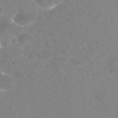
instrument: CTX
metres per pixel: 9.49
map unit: Nhu
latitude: 25.2159
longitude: -54.4034
